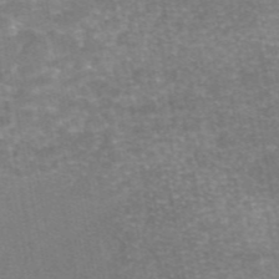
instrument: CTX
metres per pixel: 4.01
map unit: eAb
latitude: 46.5357
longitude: 105.5966
